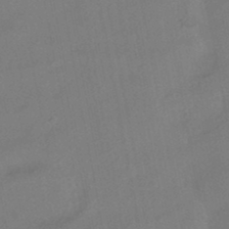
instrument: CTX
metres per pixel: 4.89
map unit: HNhu
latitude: -41.3509
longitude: 103.4643
